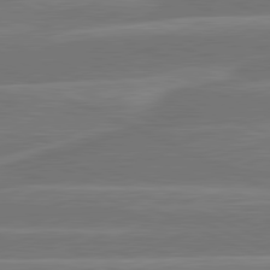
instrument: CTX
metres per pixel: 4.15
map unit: lApd
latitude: 81.4993
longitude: -135.1781
